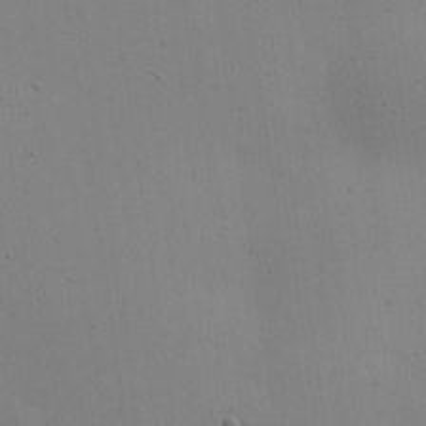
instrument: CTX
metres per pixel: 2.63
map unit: Nhu
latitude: 25.5182
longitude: -71.0647
